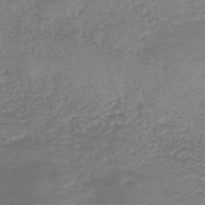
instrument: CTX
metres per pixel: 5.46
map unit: HNb
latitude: -41.2376
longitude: 49.8801
